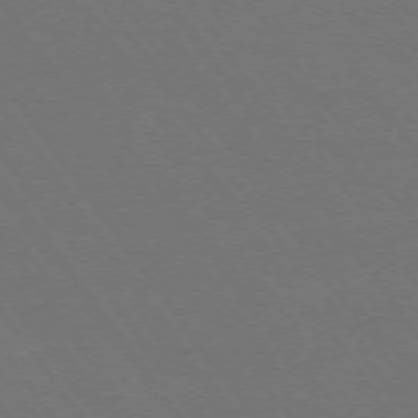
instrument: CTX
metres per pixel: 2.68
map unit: Ap
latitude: -74.7841
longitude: -70.4790
